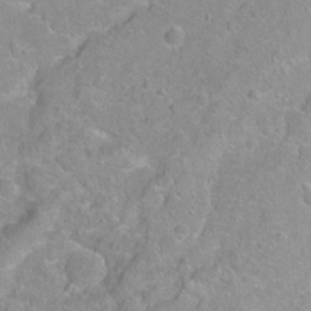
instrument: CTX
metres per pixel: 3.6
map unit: Ht
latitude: -5.7099
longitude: -36.6491
